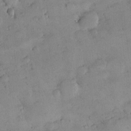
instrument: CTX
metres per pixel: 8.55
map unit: HNhu
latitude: 6.9136
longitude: 14.3307
